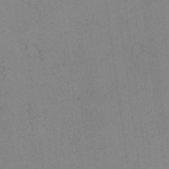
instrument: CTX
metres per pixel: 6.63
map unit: Aa
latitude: 24.6112
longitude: -132.6679
